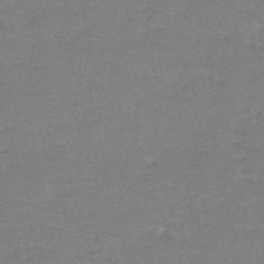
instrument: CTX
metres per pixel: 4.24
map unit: lHb
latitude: -41.2187
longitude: 65.7100
